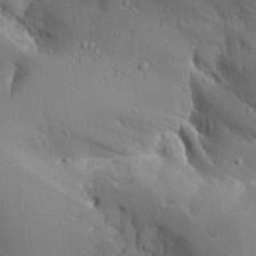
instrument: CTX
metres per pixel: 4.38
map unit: Aa
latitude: 26.9703
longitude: -129.1025
